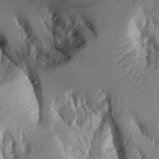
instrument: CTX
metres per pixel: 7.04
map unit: Aa
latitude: 9.9150
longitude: -126.4223
